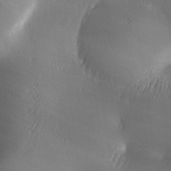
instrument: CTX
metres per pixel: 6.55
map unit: Ave
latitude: -6.6518
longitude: -120.8569
